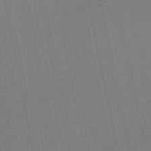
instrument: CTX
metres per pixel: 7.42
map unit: eHb
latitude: -49.9178
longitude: 72.5574
